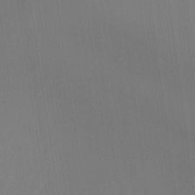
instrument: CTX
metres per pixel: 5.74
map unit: Ht
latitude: -16.2929
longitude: -46.0444
